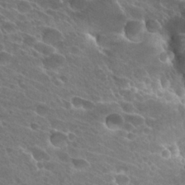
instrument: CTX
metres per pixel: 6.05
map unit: Hto
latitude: 27.7828
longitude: -39.0269
